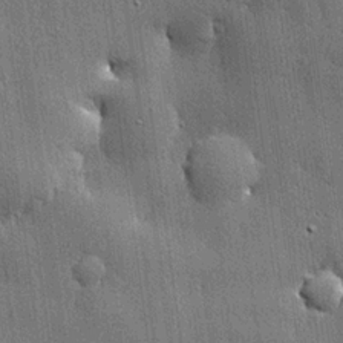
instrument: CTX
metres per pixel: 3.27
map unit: lHvf
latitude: 21.3104
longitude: 145.6911
